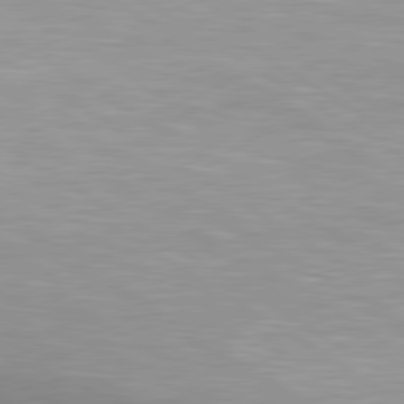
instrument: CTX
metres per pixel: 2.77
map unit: lApd
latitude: 80.1767
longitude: 156.6329
